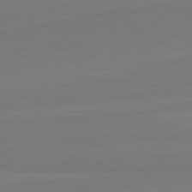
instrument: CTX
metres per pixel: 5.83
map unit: lApd
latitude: 82.1955
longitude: 165.0109
